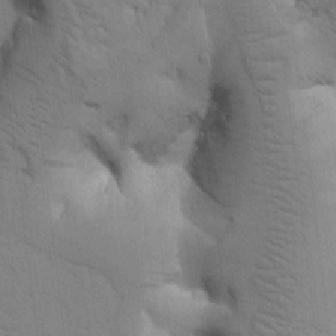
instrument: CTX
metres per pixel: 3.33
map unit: Htu
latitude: 1.0269
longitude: 174.8785
